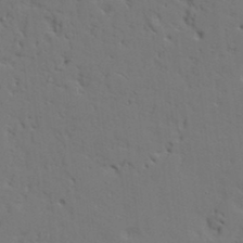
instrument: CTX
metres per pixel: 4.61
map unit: Aa
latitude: 19.7449
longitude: -126.0444
